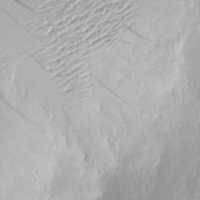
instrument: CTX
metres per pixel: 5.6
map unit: Nve
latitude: -8.0094
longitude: 173.0675
